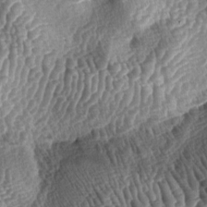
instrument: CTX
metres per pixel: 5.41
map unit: lAa
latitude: -5.1998
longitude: -127.8961
